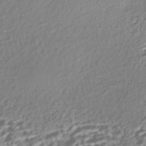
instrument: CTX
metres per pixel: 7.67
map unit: Nhe
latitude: -45.3132
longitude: 151.4643
